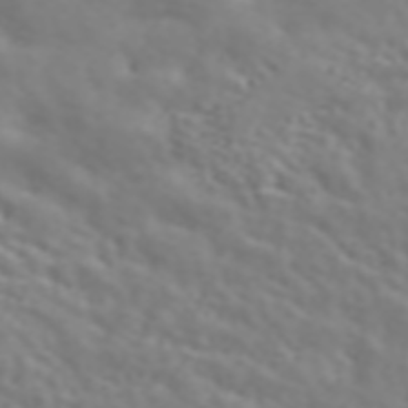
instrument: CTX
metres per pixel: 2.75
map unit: ANa
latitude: 45.6505
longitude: 27.9745
